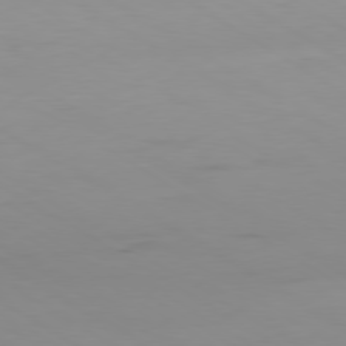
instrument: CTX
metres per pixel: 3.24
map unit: Ap
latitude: -80.0094
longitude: -102.3656
